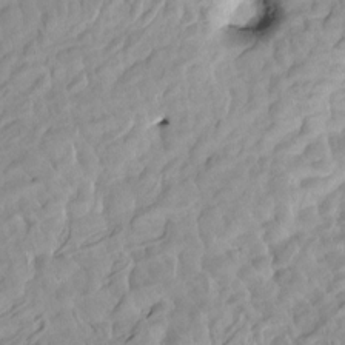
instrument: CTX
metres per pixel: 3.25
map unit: HNhu
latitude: 3.6505
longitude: 6.2928
